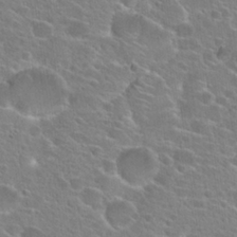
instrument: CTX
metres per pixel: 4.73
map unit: Hto
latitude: 24.5545
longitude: -45.0269
